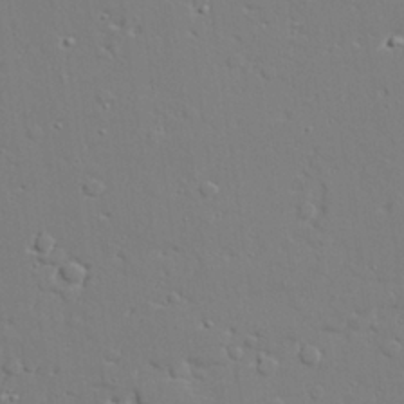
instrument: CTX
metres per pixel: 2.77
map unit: lAvf
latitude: 27.7828
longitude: -108.3845
